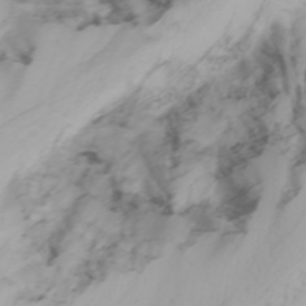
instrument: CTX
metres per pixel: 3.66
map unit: Nhu
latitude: -3.2942
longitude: -71.1214
